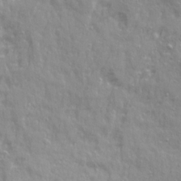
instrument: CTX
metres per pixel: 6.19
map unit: Ave
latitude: 22.2333
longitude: -132.9514
